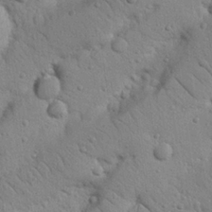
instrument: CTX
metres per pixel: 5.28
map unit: Nhu
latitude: 22.4979
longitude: -74.8569
